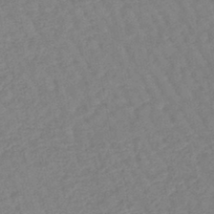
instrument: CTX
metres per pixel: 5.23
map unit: lHb
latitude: -44.3873
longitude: 80.7086
